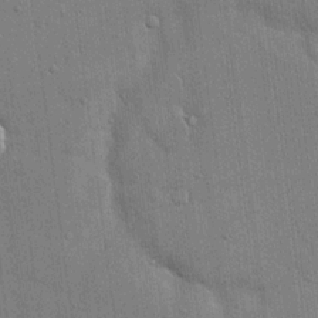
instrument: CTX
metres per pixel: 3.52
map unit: eHh
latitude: 14.8569
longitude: -68.8947
